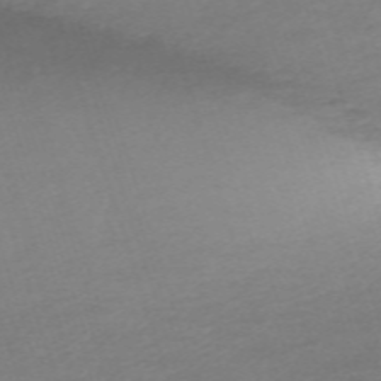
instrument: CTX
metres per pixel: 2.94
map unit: eHh
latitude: -62.1794
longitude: 51.4265
